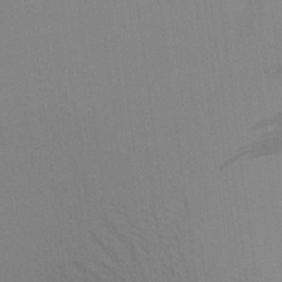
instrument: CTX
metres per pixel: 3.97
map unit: Aa
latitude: 24.5167
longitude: -145.3293
